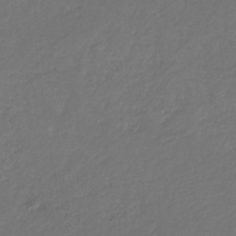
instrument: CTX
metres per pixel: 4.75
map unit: eHb
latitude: -30.4629
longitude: 64.9731
